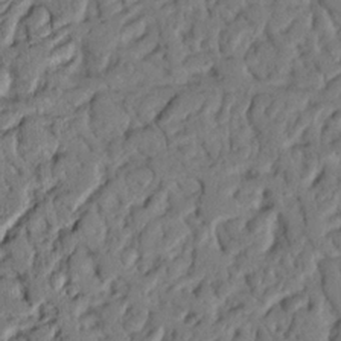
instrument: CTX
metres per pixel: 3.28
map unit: Nhu
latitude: 20.0444
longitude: -77.9717
